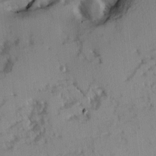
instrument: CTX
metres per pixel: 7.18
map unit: Ave
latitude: 8.4601
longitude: -103.7072
